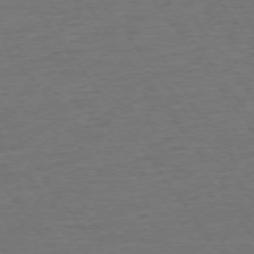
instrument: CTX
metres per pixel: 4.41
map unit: Ap
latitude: -75.1998
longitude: -89.9528
